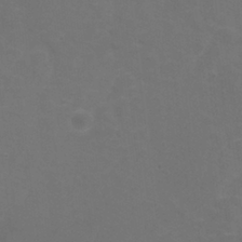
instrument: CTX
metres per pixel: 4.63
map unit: Nhu
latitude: 25.5749
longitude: -53.9528
